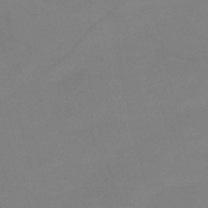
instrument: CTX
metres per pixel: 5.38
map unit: HNb
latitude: -52.6518
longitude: -45.7072
